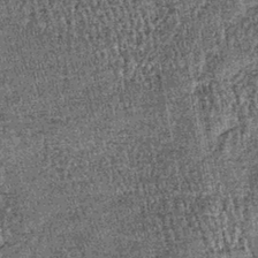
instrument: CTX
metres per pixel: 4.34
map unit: lHb
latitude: -39.8800
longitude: 67.2754
